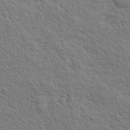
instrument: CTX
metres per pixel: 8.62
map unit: eHh
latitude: 34.3278
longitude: -141.0458
